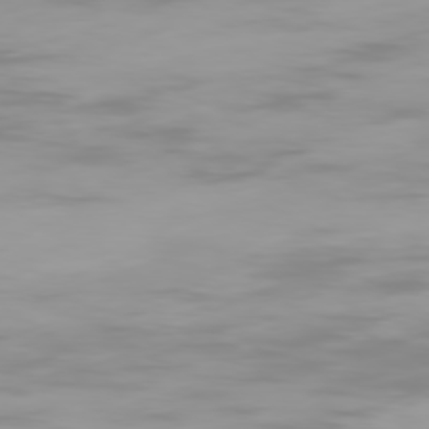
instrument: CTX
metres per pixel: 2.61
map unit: Ap
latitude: -78.6329
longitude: -96.1389
